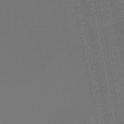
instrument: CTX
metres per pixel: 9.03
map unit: eHb
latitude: -50.5196
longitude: 79.1809
